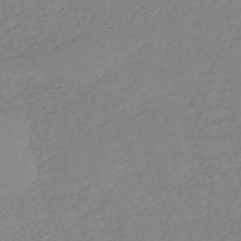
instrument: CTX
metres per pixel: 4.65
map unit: HNb
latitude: -52.8974
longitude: -39.2726
